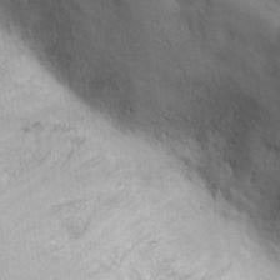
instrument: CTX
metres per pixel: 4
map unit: eHh
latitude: 18.4979
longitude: -66.0822
